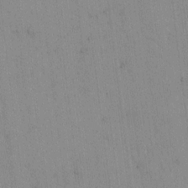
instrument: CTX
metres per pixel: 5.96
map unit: lAvf
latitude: 7.2537
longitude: 168.7652
